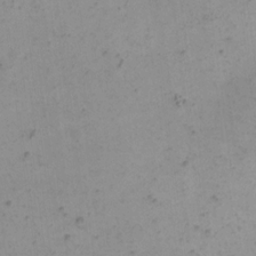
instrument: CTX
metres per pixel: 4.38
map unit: eHh
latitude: 16.0633
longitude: -67.9339
